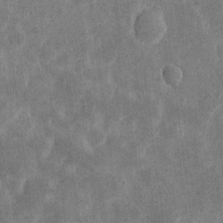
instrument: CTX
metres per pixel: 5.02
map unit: eHh
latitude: 5.0080
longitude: -71.6316
